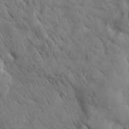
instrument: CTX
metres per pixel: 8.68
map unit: Htu
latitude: 2.8002
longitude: 178.2550
